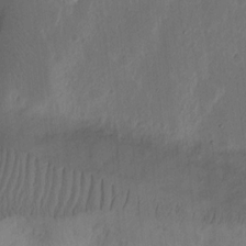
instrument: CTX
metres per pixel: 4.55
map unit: Ht
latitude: 11.2159
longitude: -75.1214
